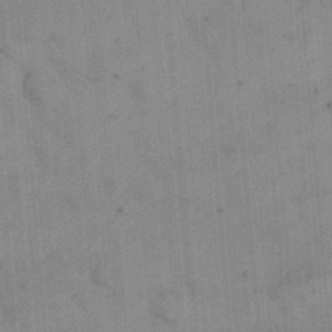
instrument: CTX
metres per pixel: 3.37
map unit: eHh
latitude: 24.8757
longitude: -65.4426
